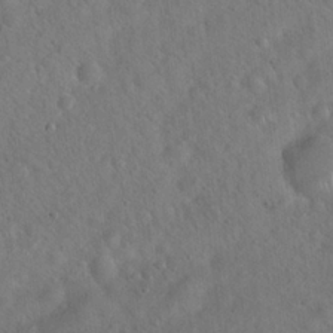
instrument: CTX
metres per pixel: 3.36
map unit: Hto
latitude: 19.7638
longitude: -53.7828
